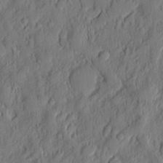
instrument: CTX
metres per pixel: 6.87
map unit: eHh
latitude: 5.9150
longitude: -76.4601
